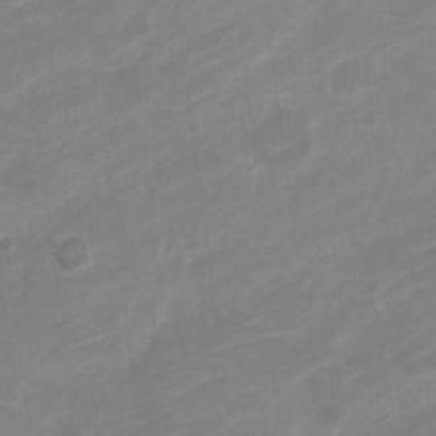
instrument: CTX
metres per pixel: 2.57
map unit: Nve
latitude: -18.6518
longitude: 107.6155
